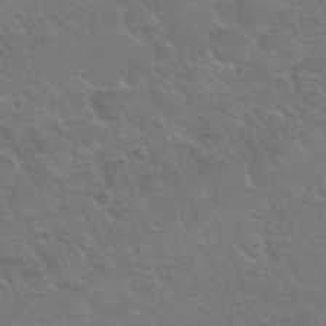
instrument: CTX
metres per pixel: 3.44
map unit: Nhu
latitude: 29.9906
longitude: -50.6868
